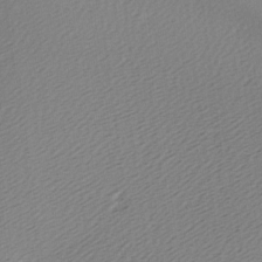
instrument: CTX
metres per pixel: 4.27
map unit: Ave
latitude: -6.7652
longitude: -123.4615
